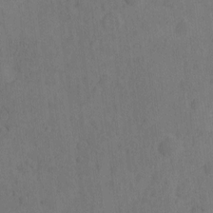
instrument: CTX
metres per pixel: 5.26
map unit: eHh
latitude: -1.4833
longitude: 18.3306
